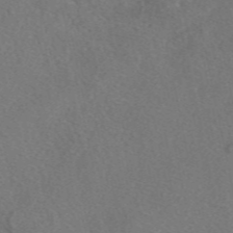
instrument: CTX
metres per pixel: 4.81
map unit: eAb
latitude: 48.2334
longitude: 108.4062
